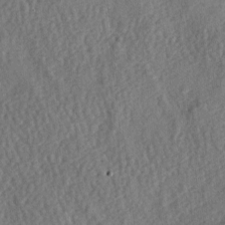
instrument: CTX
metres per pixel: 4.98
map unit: lAa
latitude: -7.8422
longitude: -126.7057
